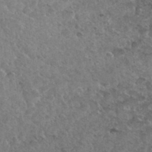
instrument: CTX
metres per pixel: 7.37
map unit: Hto
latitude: 35.7827
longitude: -50.6301
